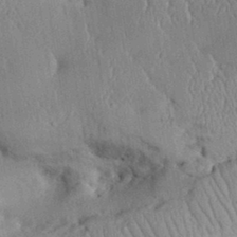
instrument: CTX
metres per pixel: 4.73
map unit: Aa
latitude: 31.4049
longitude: -144.5168
